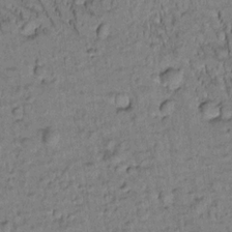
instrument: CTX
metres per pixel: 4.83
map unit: Htu
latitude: -2.4062
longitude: 172.9919
